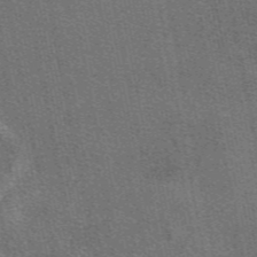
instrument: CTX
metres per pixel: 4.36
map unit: eAb
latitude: 48.1389
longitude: 114.8219
